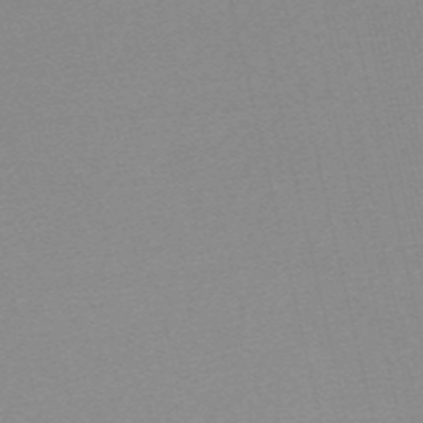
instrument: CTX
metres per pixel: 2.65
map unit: HNb
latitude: -54.7463
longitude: -41.0080
